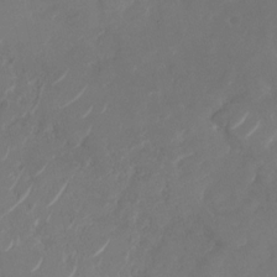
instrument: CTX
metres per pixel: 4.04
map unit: Nhu
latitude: -28.8597
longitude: -70.7435
